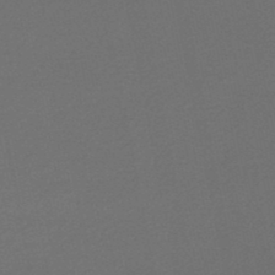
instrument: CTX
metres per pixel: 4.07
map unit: HNb
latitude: -47.4454
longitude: 56.1606
